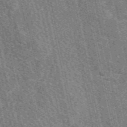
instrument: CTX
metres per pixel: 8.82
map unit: eAb
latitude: 50.7813
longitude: 114.2739
